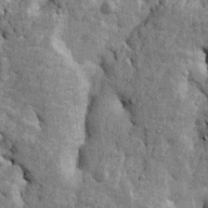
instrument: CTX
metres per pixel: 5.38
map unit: Htu
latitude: -4.2172
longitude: 156.7841
